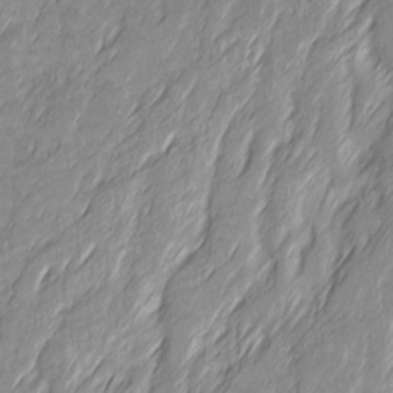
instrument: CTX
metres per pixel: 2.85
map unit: Ave
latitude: 15.4616
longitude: -136.1389
